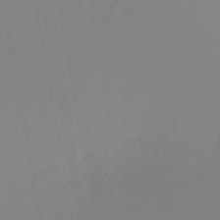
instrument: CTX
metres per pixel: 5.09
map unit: HNb
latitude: -45.3699
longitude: 55.5399
